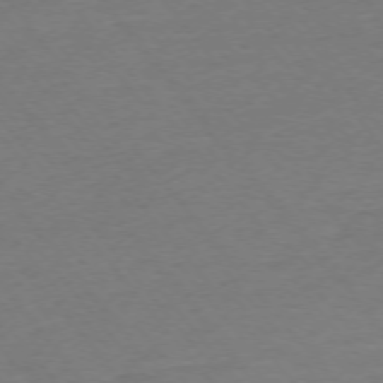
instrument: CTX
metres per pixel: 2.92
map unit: Ap
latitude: -75.4266
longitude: -82.6490
